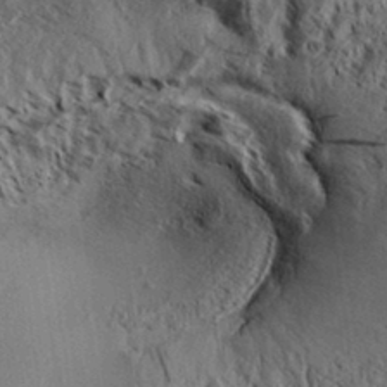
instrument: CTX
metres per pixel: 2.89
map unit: Aa
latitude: 33.1403
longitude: -137.3293
